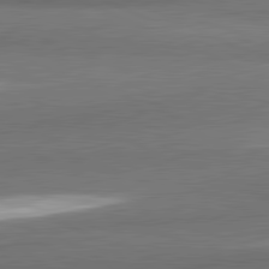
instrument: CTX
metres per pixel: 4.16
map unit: lApd
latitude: 81.9528
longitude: 175.1998
